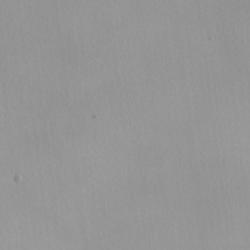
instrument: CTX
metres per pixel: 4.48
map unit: Nhu
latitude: -4.3873
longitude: -93.8772
